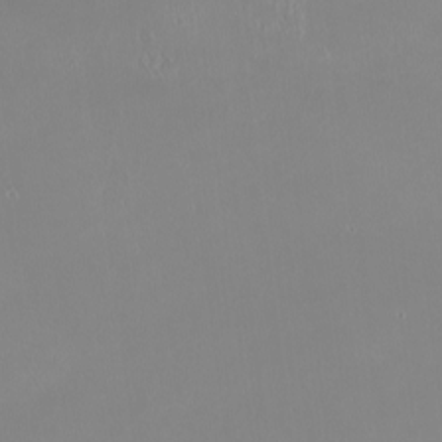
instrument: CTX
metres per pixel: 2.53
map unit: Htu
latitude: -6.5196
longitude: -71.2537
